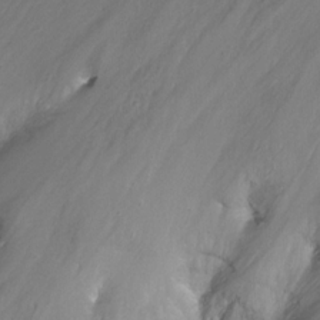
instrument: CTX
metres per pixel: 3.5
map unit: Nhu
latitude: -9.0864
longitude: -43.7639
